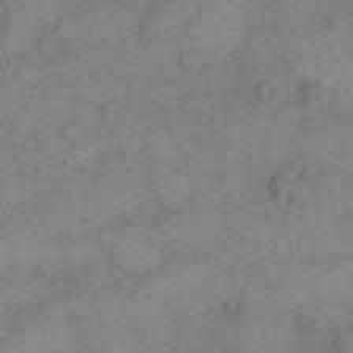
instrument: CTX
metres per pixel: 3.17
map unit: eHh
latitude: 14.6680
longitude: -67.6505
